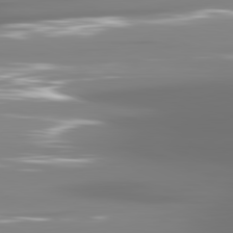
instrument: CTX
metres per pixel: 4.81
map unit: lApd
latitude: 81.5938
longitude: -137.2159
